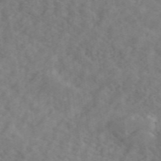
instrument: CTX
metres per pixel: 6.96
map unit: ANa
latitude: 48.2711
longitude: -81.5749
